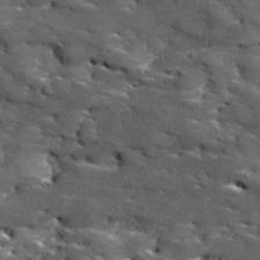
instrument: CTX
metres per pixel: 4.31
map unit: Ave
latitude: 18.2522
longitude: -136.6302
